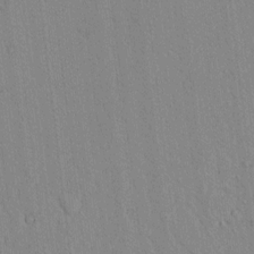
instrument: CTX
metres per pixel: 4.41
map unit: lAvf
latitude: 7.3671
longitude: 168.7274
